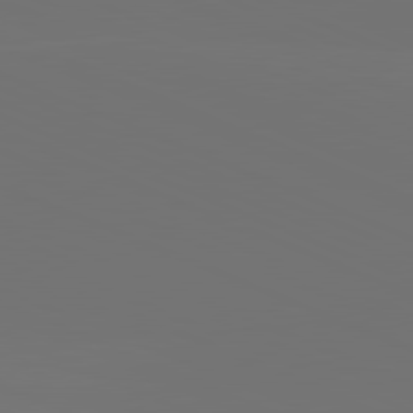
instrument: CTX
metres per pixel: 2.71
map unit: lApd
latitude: 81.5749
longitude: 146.7841
